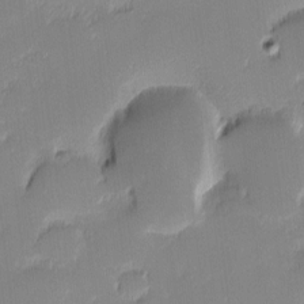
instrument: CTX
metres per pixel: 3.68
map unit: eHh
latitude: -1.8801
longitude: -83.5182
